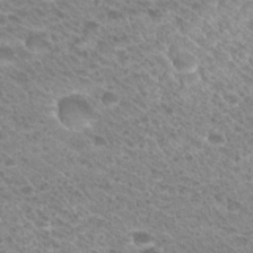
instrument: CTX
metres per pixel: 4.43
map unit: Hto
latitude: 26.7624
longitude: -35.5560
